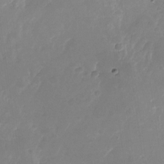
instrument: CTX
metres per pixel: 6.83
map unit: Nhu
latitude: -26.7274
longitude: -71.4048
